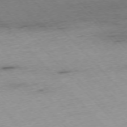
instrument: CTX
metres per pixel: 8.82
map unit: Ap
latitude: -76.1606
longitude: -89.3482
